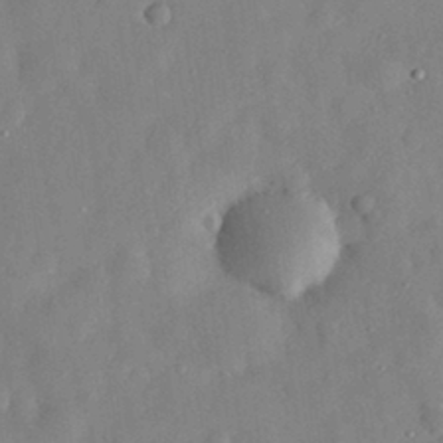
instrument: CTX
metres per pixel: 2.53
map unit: eHh
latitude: 29.4048
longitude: -73.9528
